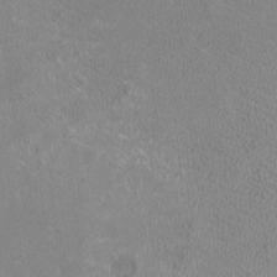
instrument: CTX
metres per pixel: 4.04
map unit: HNhu
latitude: -3.4265
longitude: -1.7071
